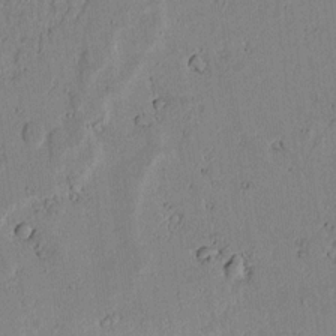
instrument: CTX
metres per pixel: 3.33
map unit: lAvf
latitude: 6.1956
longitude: 169.0675
